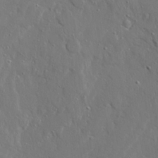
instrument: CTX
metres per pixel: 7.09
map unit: Ave
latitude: 22.8947
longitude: -129.6883
